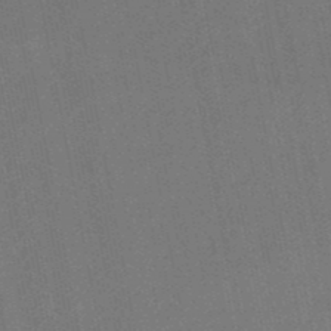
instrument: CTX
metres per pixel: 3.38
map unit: lHb
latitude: -49.4266
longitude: 73.7666
